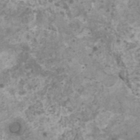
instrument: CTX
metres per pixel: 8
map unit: HNhu
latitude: -0.2551
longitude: 2.9541
